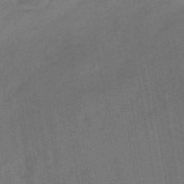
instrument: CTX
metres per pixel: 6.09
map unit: eHb
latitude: -43.6343
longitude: 86.3306
